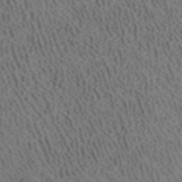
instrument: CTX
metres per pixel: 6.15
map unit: ANa
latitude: 41.6504
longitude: 33.6533
